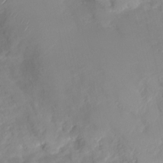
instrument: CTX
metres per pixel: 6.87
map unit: Nhu
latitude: -27.2187
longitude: -61.4993
